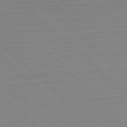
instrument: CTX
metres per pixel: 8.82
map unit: Hpe
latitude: -79.6721
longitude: 8.7463
